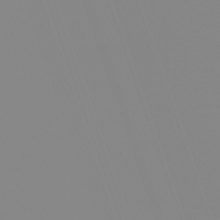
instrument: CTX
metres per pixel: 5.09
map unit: lHb
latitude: -48.7086
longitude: 81.4644
